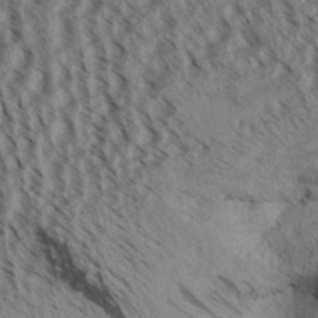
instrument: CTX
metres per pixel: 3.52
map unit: Aa
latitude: 31.2159
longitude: -138.5546
